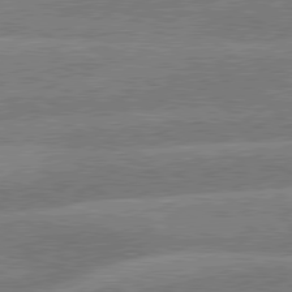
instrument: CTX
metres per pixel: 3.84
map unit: lApd
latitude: 79.8395
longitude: -133.9717
